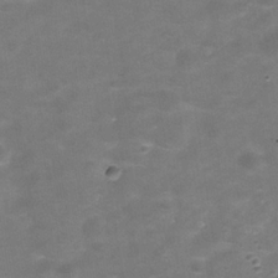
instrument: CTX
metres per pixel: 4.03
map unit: Hve
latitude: -30.5007
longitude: 92.8408
